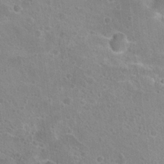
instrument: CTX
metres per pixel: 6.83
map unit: Hto
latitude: 22.5357
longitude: -45.4804
